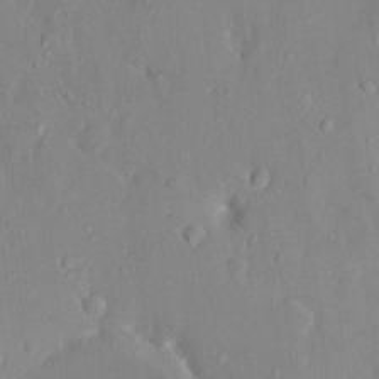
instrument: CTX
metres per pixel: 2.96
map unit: HNhu
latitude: 5.9339
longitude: 2.8974
